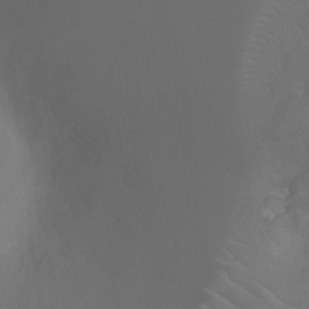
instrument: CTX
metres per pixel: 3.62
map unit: Ht
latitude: -7.7855
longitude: -20.1578
